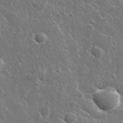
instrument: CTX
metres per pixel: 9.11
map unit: lHvf
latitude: 33.4804
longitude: -89.8206
